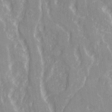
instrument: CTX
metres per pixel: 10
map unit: Ave
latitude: 21.9717
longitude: -134.0444
